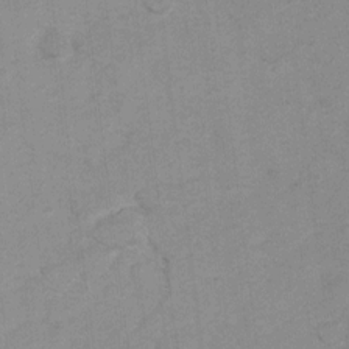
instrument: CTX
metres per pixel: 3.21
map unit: Hto
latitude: 6.5735
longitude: -36.8380
